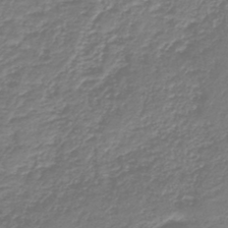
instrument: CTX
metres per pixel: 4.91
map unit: HNb
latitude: -41.9556
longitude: 50.0661
